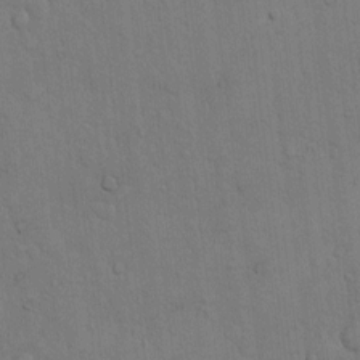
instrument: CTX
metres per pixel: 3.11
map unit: Hto
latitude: 9.8017
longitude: -61.2348
